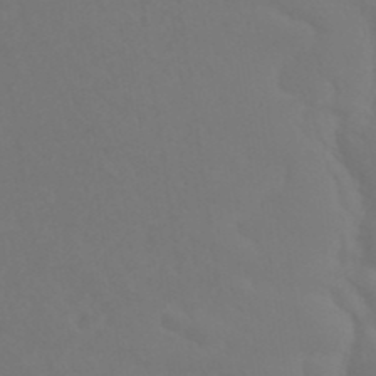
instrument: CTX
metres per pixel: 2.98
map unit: ANa
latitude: 39.5182
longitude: 20.7274
